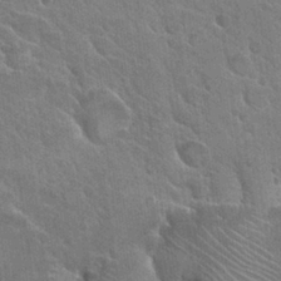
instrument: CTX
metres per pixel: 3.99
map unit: Hto
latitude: 27.6694
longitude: -38.4412
